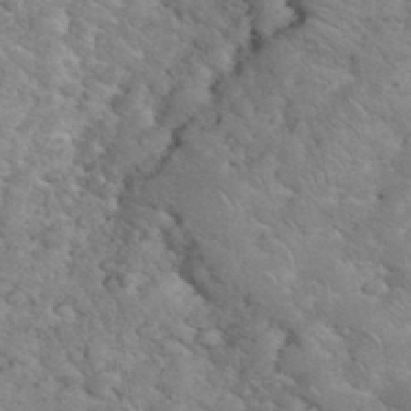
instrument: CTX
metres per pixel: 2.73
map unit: eHh
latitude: 35.0080
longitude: -65.2915
